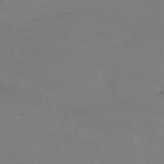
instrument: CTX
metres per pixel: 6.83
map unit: HNb
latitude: -54.9353
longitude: -48.6302
